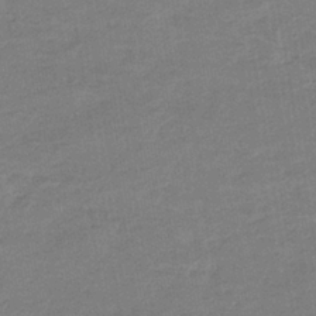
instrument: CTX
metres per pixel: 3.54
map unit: eHb
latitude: -35.7289
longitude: 77.7667
